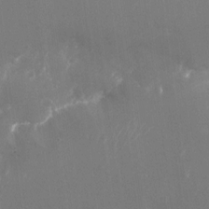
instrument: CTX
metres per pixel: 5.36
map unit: Nhu
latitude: -23.3888
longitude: -72.2334
